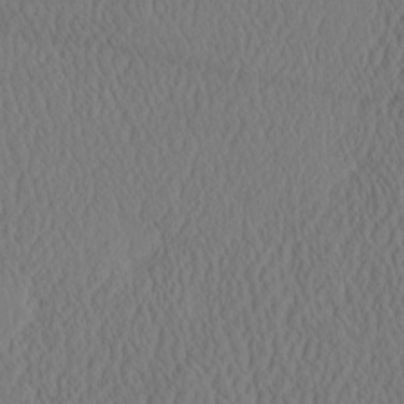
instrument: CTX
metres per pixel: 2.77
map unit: eHh
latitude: -3.4643
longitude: 16.0850
